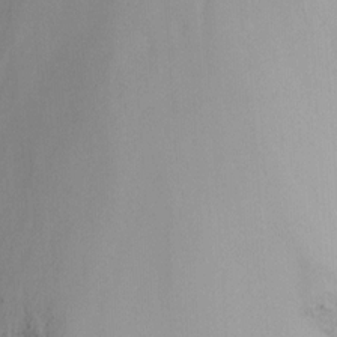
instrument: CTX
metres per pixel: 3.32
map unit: Nhu
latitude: -15.5588
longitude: -53.6694
